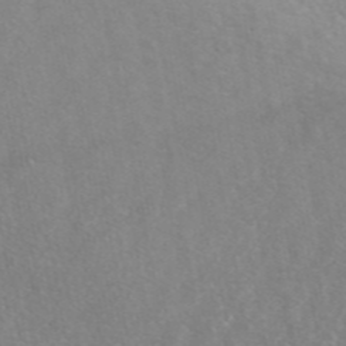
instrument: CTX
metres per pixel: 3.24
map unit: ANa
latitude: 45.4048
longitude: 28.3117
